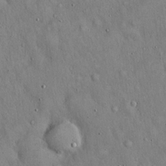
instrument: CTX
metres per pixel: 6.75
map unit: Hto
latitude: 16.0255
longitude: -58.6868
